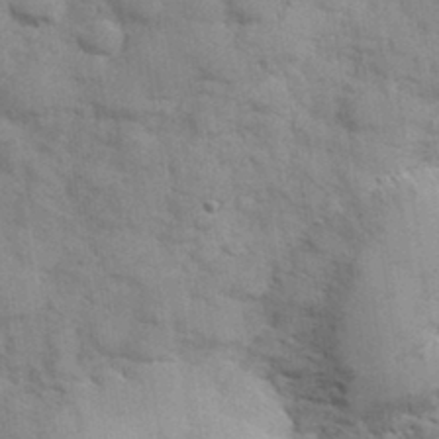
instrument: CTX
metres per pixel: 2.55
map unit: Hve
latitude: 32.4979
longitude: 151.3132
